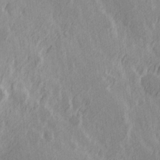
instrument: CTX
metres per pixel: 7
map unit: Hve
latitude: 25.8394
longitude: 146.1983
